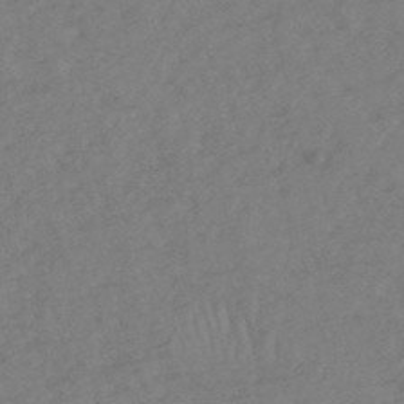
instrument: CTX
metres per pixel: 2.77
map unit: HNhu
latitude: -48.5574
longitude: 97.8611
